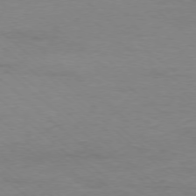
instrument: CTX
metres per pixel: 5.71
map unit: Ap
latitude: -77.8422
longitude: -93.0458
